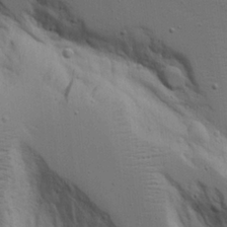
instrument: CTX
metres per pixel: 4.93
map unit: Aa
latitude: 18.9324
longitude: -126.1956
